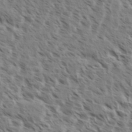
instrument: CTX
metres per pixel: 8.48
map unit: eHh
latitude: 35.2726
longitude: -138.9514
